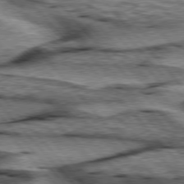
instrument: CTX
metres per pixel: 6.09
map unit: lApd
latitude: 76.7057
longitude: -71.4426
